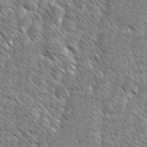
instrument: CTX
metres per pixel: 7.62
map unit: lAvf
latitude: -2.3117
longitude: -114.4978
